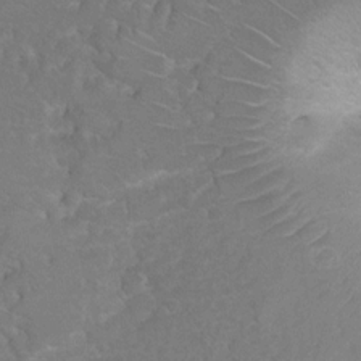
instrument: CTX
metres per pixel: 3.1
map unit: Hto
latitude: 6.5168
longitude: -30.6680
